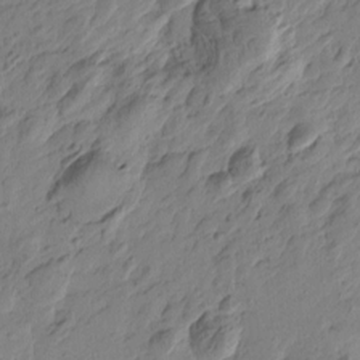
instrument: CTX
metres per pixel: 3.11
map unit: Htu
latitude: -3.6910
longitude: -178.6113
